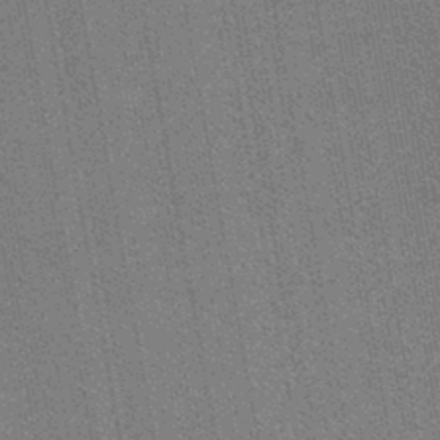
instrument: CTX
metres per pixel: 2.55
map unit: lHb
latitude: -43.3698
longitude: 56.1228
